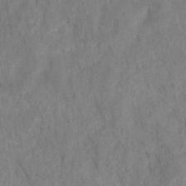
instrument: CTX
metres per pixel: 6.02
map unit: HNhu
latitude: -28.2928
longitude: 73.0297
